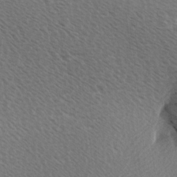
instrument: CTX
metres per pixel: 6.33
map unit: Ave
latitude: 9.6127
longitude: -107.1025
